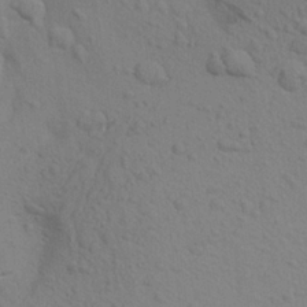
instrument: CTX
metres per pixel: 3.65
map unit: Aa
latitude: 22.7246
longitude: -148.5546
